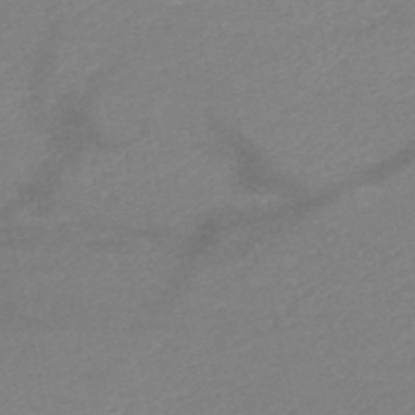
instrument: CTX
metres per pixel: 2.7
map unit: HNb
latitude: -49.6722
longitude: -43.4804
